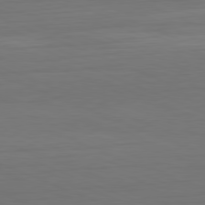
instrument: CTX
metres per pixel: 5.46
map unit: Hpe
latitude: -81.7856
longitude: 21.3698
